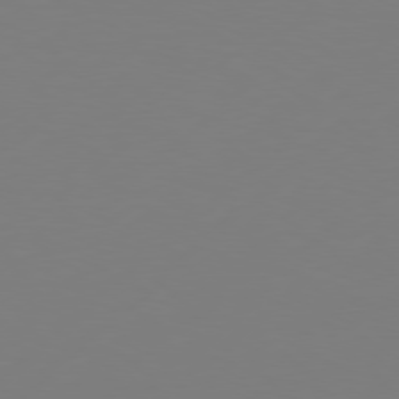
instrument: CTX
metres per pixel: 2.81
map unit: Hpe
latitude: 76.8380
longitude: -131.3104
